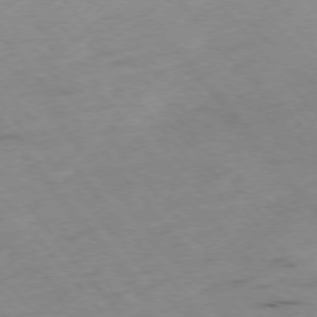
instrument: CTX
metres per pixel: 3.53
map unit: Hpe
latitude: -76.4440
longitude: -18.5356
